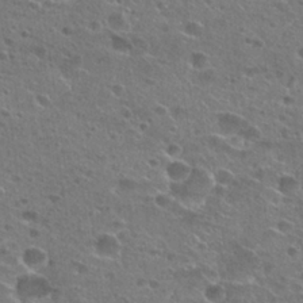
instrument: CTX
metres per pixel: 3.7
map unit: Hto
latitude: 24.9891
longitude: -45.4426
